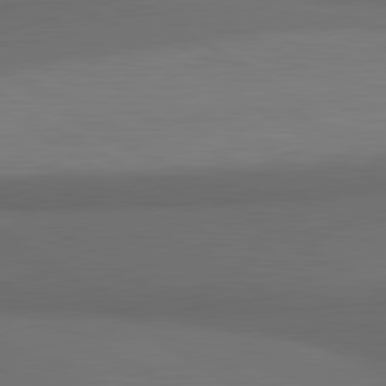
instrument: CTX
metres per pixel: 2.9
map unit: lApd
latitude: 80.9703
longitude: 160.4629
